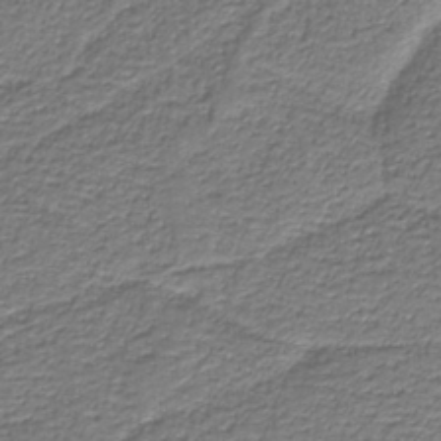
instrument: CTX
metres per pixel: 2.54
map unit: eAb
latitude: -38.2362
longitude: 53.1242
